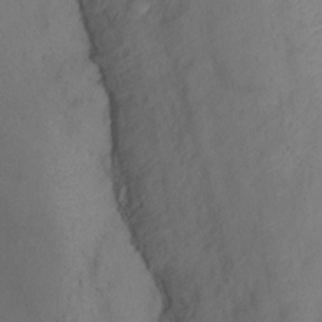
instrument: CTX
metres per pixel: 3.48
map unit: Ht
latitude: -7.1431
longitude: -34.6868
